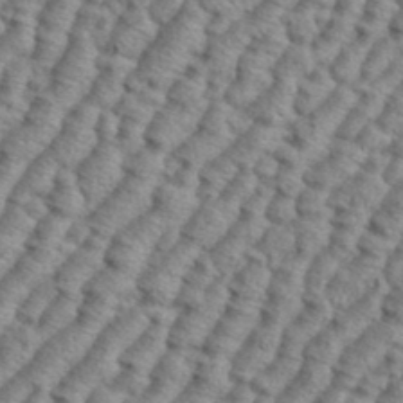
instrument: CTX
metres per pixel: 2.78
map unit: eHh
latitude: 37.3671
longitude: -137.1403
